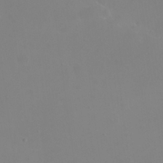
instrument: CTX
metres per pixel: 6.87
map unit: eHh
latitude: 23.8205
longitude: -65.9339
